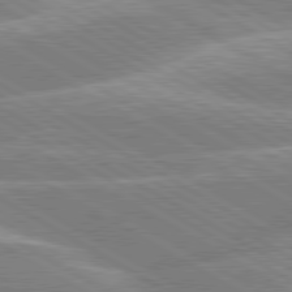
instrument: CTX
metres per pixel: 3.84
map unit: lApd
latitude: 80.2333
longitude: -131.6883
